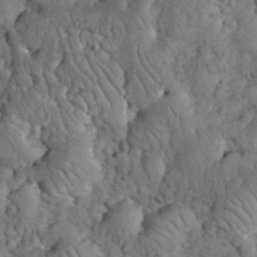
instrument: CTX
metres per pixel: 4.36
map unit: eHh
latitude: 33.4237
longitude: -65.6127
